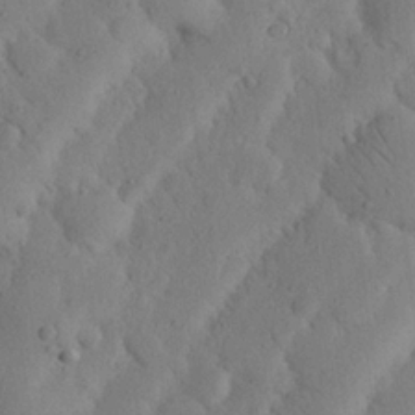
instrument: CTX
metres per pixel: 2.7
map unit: Nhu
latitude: 20.3845
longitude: -74.8191
